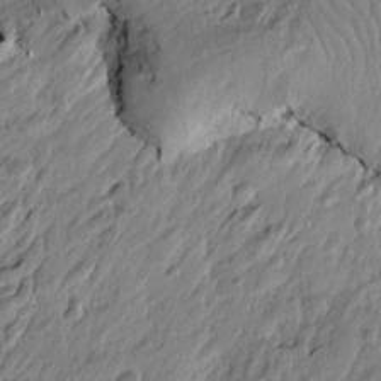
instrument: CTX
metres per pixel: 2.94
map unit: Htu
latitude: -4.2928
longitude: 179.7855
